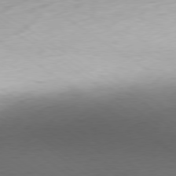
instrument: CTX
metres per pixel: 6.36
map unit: Ap
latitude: -80.1795
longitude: -69.4049
